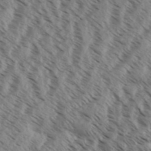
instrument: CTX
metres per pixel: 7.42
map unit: Aa
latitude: 32.1011
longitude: -139.2915
